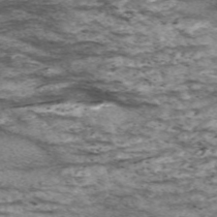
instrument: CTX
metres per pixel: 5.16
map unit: Nve
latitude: -58.9163
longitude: 65.9745
